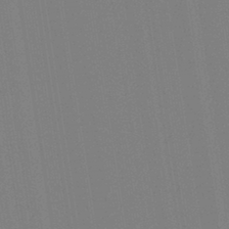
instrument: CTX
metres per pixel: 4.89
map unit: Aa
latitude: 33.5371
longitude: -143.0648
